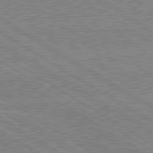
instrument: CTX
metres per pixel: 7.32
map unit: lApd
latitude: 80.3278
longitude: -125.5560
